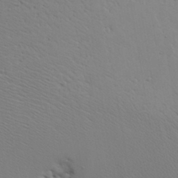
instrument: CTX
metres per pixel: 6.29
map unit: Aa
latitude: 17.6127
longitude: -125.6505
